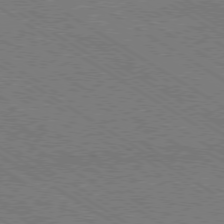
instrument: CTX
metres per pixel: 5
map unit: Ap
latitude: -79.5966
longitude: -79.5182
